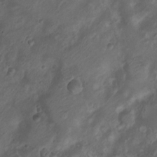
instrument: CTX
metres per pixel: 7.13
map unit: Nhu
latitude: 6.8191
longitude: -22.3467
